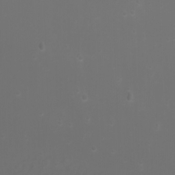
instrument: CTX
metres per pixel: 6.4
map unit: Nhu
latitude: -7.8044
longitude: -76.0444
